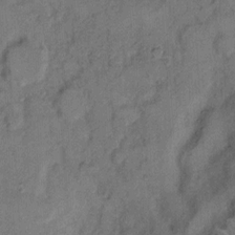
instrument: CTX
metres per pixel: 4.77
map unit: Hto
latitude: 8.4979
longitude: -61.5938
